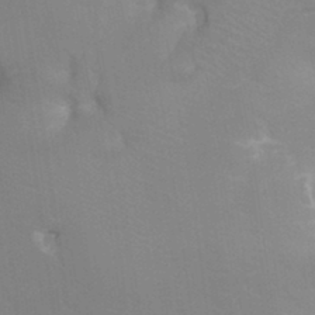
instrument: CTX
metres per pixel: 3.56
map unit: Ht
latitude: -3.4265
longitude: -26.9325
